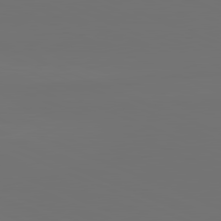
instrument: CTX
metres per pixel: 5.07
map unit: lApd
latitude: 81.5371
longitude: 146.8408
